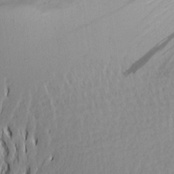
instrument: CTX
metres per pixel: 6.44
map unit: Aa
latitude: 20.0255
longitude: -146.1200
